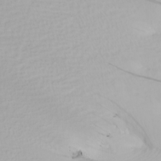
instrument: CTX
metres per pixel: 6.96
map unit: Nhu
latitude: -6.0283
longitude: -95.6316
